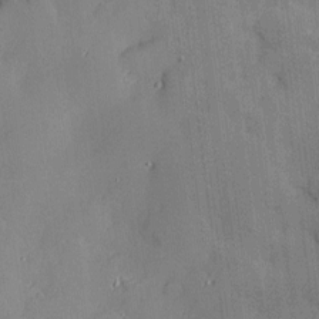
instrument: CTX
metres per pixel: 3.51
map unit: Htu
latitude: -7.7099
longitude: 175.9745
